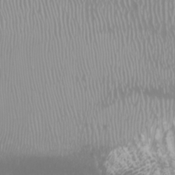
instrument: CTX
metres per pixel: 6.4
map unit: Htu
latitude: -5.3320
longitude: -74.4412
